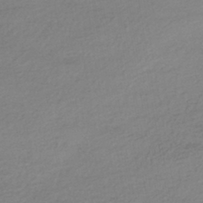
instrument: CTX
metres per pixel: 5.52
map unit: HNhu
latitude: -43.3509
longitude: 96.2740
